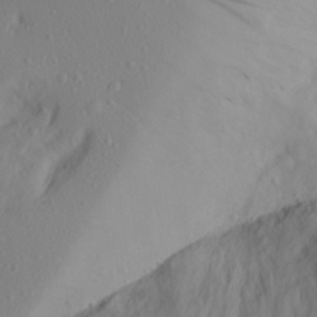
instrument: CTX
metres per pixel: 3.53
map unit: Aa
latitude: 26.9892
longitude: -146.8191
